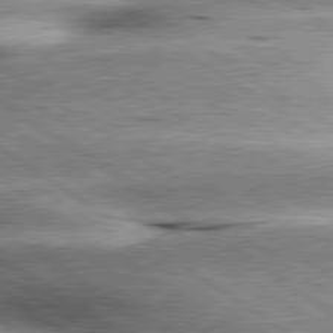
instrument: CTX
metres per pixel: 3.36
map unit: lApd
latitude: 80.2333
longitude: -141.1403
